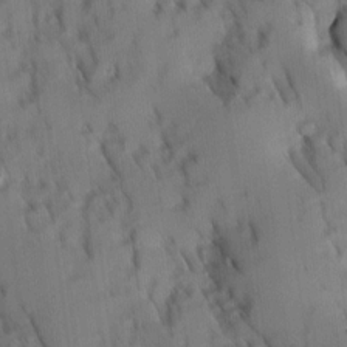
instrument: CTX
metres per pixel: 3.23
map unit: Ave
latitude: 8.7057
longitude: -103.6316
